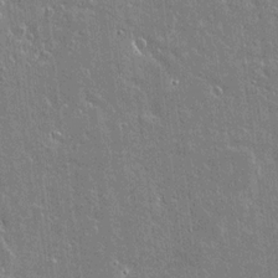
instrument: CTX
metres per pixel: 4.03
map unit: lAvf
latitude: 15.5749
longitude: -128.6112
